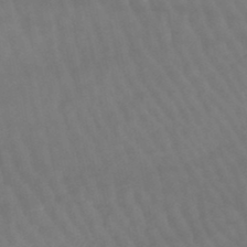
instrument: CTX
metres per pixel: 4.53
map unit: lHb
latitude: -47.6155
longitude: 75.4644
